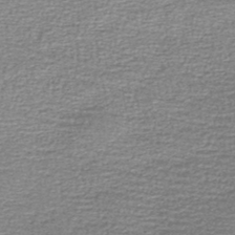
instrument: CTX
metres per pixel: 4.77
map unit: lHb
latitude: -44.4629
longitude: 57.6344
